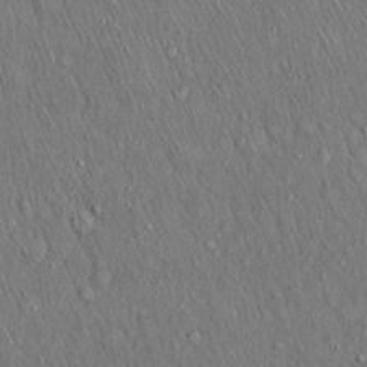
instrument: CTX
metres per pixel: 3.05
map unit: Hto
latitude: 15.6505
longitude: -59.7828
